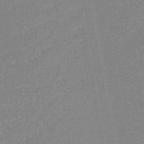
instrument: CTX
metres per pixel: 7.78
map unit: HNhu
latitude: -46.9164
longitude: 99.5777
